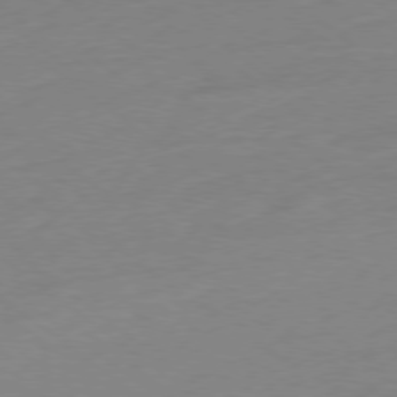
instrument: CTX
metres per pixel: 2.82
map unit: Ap
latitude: -78.6707
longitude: -98.2333
